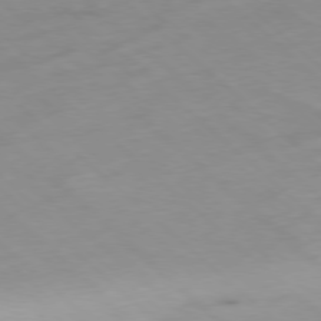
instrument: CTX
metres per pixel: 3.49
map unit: Hpe
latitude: -78.4629
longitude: -18.2333
